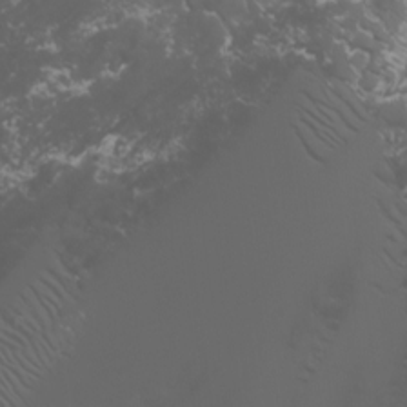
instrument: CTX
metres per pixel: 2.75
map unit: Htu
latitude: -5.6722
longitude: -73.5372
